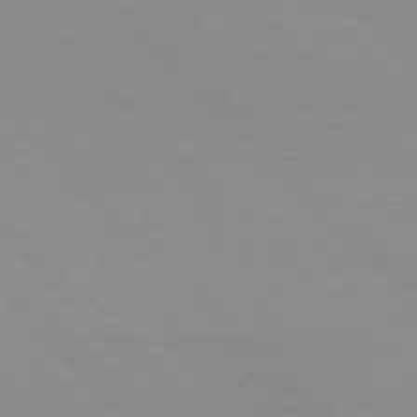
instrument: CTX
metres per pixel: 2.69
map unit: lApd
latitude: 76.5168
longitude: -85.5749
